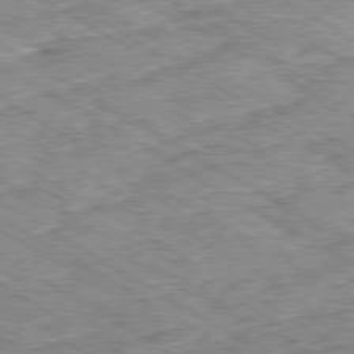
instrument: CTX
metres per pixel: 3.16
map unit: Ap
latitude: -80.1039
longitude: -48.7624
